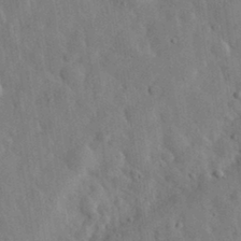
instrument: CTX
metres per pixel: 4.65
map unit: eHh
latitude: 32.1956
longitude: -74.4979
